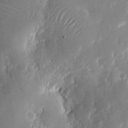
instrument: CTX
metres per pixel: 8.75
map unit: eHh
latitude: 10.5357
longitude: -72.1011
